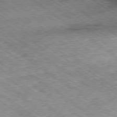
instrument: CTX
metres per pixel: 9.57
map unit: Hpe
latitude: -79.3887
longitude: 7.3131
